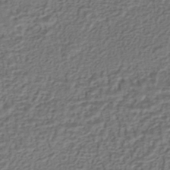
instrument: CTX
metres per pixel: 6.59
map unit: HNhu
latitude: -43.3887
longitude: 101.1809
